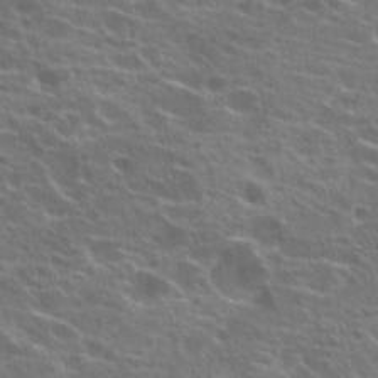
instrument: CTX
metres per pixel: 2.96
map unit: Hto
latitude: 21.8961
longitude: -40.4601
